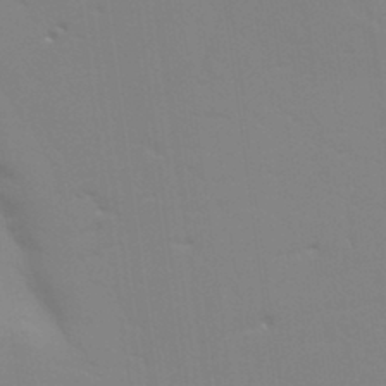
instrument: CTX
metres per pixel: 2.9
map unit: Aa
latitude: 32.0444
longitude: -144.8002
